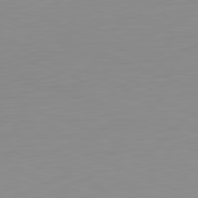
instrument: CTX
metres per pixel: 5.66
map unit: Hpe
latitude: -82.2550
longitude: 16.3307
